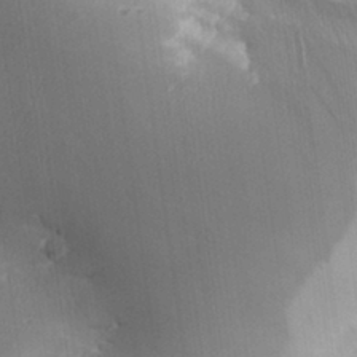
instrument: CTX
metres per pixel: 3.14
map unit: Aa
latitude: 32.5168
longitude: -141.0269
